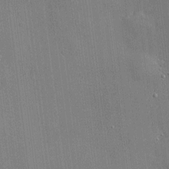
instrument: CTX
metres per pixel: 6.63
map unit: Htu
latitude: -7.2187
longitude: 175.9556
